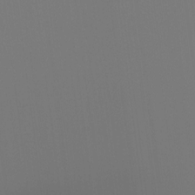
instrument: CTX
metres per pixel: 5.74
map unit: Aa
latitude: -8.5952
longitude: -78.5546
